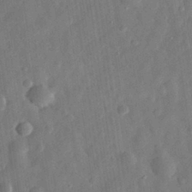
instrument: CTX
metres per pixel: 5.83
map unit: eHh
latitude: 30.7813
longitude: -75.0081
